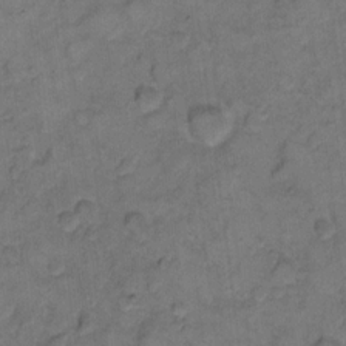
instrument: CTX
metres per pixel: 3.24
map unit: eHh
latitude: 11.1781
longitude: -63.6316
